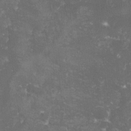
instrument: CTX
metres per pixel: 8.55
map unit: lHvf
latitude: -15.1431
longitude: -99.8583
